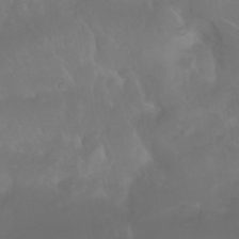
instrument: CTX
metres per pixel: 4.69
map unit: Nhu
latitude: 23.1214
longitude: -63.7639
